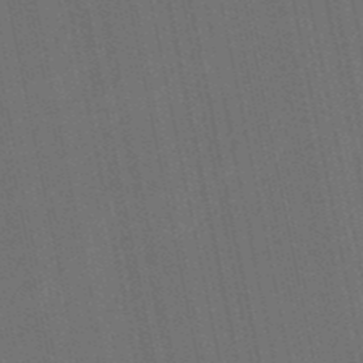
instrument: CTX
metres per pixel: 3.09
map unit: HNb
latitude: -52.0094
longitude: -49.0081
